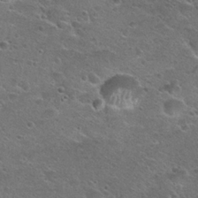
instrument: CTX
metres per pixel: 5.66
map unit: Hto
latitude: 23.8205
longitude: -49.8961
